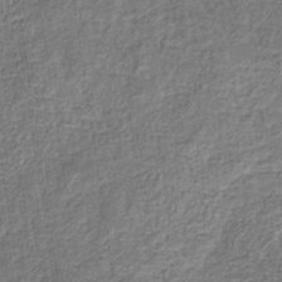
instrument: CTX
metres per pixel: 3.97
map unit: eHb
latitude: -32.8975
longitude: 74.5763
